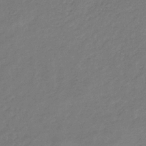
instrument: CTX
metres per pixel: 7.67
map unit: eHb
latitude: -30.1794
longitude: 70.9920
